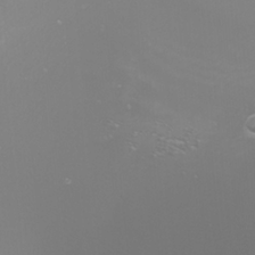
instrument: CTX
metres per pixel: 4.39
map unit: Nhu
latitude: -8.6140
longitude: -94.4979
